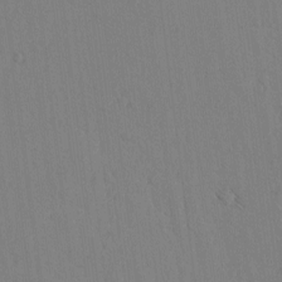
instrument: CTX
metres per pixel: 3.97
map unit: lAvf
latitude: -4.8219
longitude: -114.6112
